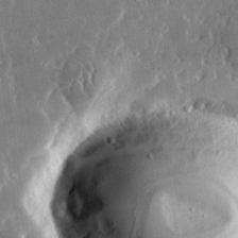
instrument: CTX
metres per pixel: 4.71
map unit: lHvf
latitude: 31.9528
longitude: -91.2915
